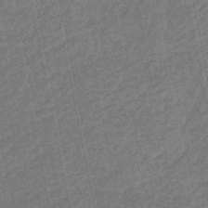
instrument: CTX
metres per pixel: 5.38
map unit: eHb
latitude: -43.9745
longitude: 87.4643
